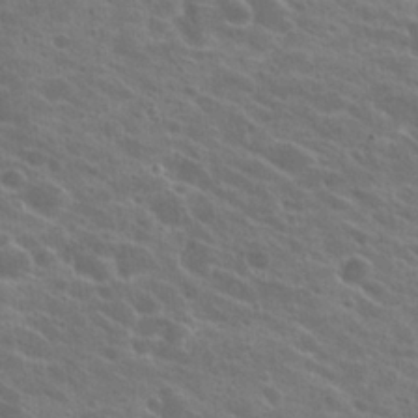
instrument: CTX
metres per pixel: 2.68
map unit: Hto
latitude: 23.2726
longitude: -39.0836
